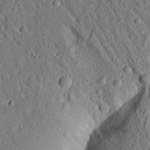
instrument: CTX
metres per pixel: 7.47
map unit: Aa
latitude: 14.7813
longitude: -140.4790
